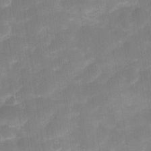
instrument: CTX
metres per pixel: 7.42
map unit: Nve
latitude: -27.3698
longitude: -148.8191
